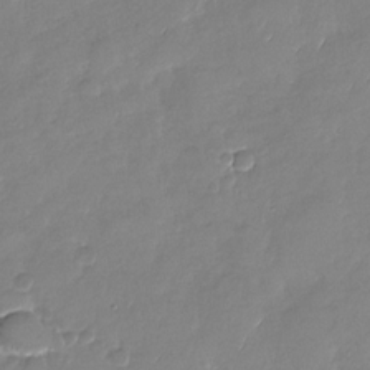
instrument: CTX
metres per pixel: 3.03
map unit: Nhu
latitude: -28.0094
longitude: -62.2334
